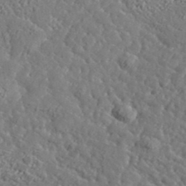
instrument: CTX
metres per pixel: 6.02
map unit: lHvf
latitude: 37.8206
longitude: -92.2900
